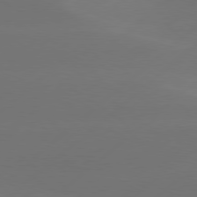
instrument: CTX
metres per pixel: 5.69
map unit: Hpe
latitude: 78.3090
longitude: -130.8758
